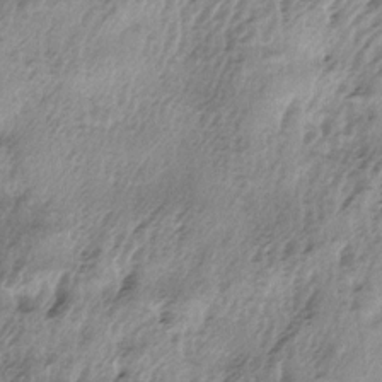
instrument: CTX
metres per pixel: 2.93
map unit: lAa
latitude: -5.4076
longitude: -125.2348
